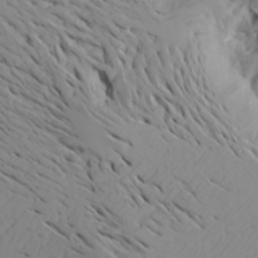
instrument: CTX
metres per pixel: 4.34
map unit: Aa
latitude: 17.5182
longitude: -144.1011
